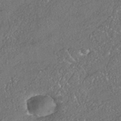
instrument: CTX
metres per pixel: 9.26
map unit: HNhu
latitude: -41.2943
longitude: 107.7100
